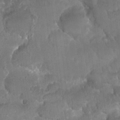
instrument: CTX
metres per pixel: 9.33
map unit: Nhu
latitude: 25.2914
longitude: -60.9324
